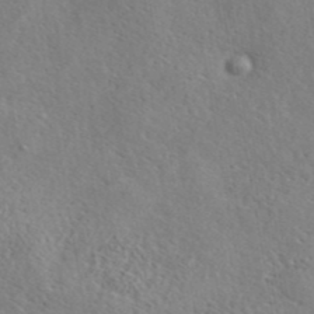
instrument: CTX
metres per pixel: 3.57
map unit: eAb
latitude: 40.5167
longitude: 104.7463
